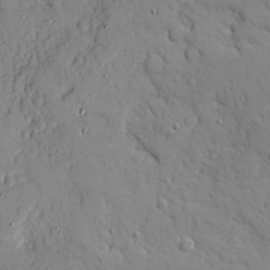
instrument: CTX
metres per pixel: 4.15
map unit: Ave
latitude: 10.2901
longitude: -101.6316
